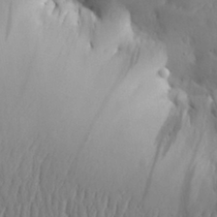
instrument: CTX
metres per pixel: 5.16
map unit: Aa
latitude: 30.5168
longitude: -143.4993
